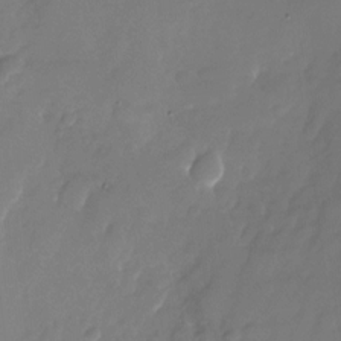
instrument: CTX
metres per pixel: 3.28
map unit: Nhu
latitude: -26.7274
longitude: -71.3481
